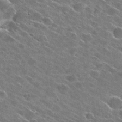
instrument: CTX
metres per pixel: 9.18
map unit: Hto
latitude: 26.0633
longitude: -42.8002
